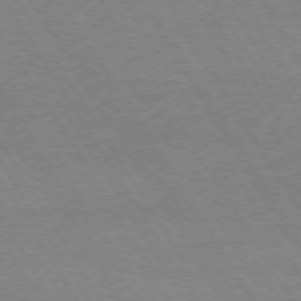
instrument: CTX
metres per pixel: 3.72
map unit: Hpe
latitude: 73.1970
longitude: -123.7261
